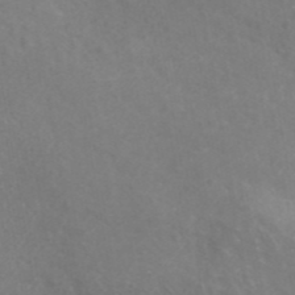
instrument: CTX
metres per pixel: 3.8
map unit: ANa
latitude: 42.6680
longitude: 24.4629
